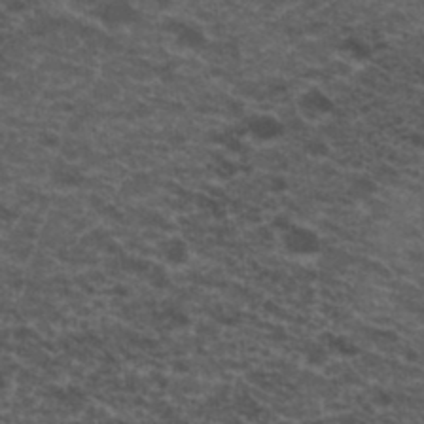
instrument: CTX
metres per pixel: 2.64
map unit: Hto
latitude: 19.9717
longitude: -36.6680
